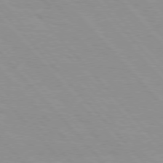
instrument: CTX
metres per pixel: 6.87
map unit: Hpe
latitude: 76.3278
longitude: -154.1767
